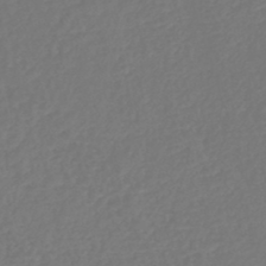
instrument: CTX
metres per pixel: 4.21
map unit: lHb
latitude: -45.6344
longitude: 61.5210
